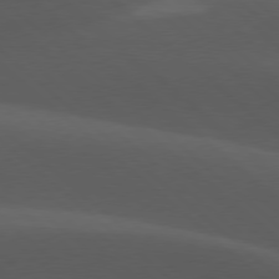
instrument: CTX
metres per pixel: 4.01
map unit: lApd
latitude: 77.9150
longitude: -54.5923
